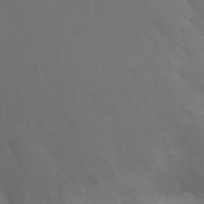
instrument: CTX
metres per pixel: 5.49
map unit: Aa
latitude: 30.3657
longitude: -144.6301
